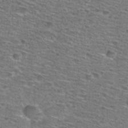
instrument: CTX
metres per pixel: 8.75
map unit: Hto
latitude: 28.5923
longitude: -47.2726
